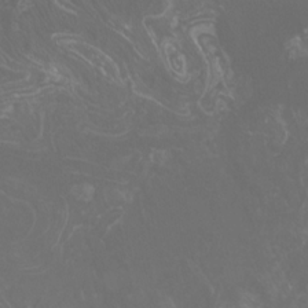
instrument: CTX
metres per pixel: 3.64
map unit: Nhu
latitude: -6.5762
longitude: -76.7624
